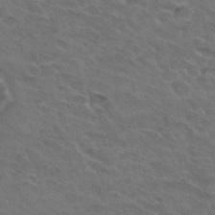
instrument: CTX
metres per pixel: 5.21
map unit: Hto
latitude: 32.3845
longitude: -45.6505
